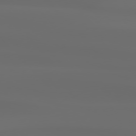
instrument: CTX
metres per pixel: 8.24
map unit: Hpe
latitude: 76.9891
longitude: -133.2915
